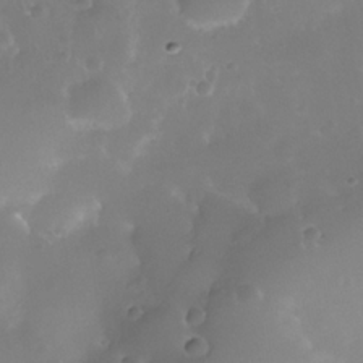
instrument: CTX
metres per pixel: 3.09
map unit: Nhe
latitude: -36.0094
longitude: -131.0837
